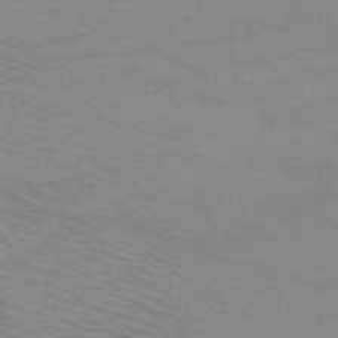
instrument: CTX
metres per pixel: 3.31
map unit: HNb
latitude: -52.9919
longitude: -45.2537
